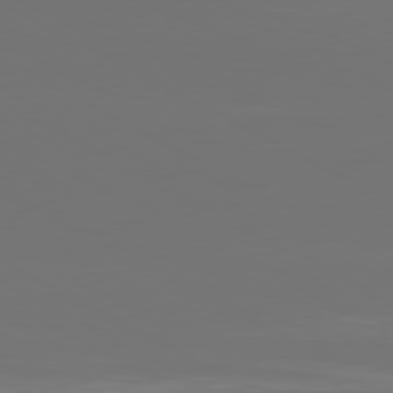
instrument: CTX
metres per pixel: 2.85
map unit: Ap
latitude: -80.6708
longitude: -59.5182
